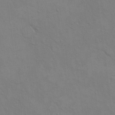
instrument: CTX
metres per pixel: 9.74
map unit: eHh
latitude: 16.6868
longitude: -66.6301
